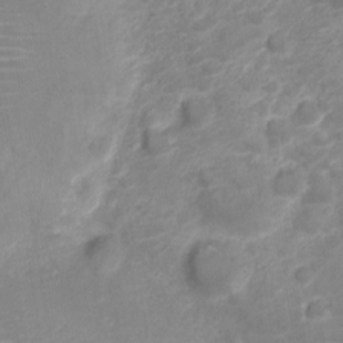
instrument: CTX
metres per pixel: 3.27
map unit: Nve
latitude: -19.5966
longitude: 106.2551
